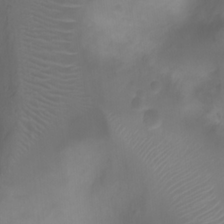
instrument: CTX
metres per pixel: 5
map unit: Ht
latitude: 1.8205
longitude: -21.9339
